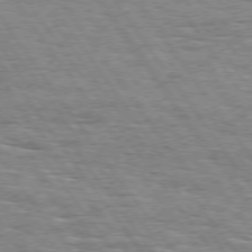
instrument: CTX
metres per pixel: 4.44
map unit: Hpe
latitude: 74.5735
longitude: -138.3278
